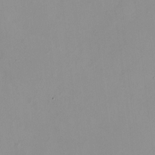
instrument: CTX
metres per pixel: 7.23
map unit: HNhu
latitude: 7.7072
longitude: 10.9920
